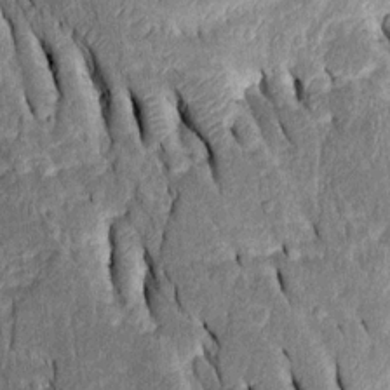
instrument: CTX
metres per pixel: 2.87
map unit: Htu
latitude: -0.6330
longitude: 149.9178
